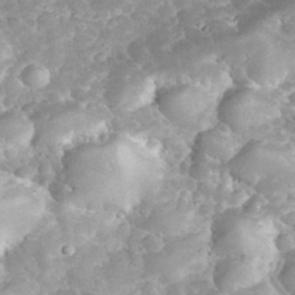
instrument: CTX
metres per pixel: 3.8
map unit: eHh
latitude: 34.4223
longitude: -64.2334
